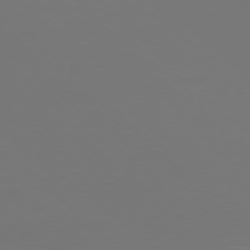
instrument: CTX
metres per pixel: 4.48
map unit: Ap
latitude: -77.6722
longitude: -80.0444
